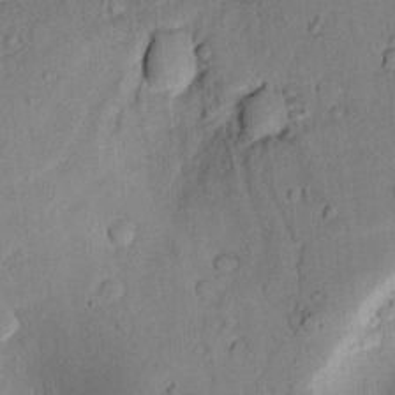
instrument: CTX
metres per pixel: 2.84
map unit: lAvf
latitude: 8.8947
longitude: 169.4832
